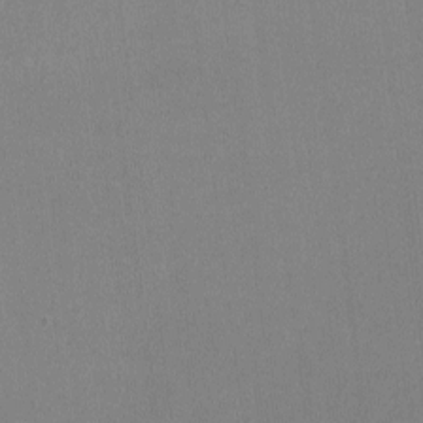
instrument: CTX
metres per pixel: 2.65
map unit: lHvf
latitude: -11.1431
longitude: -100.4412
